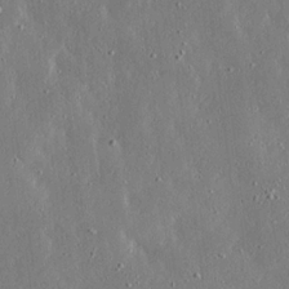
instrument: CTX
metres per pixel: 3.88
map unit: Ave
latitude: 17.3860
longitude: -139.6694
